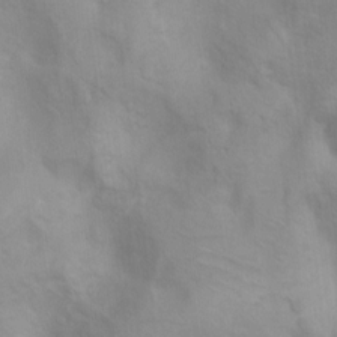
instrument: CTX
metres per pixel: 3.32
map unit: Ht
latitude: 3.8205
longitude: -28.0633
